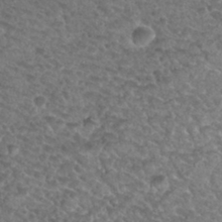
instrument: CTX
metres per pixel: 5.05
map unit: Nhu
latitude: 31.7639
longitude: -49.8772
